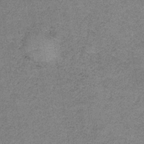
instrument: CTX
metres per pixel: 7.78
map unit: HNb
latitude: -34.3684
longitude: 54.2551
